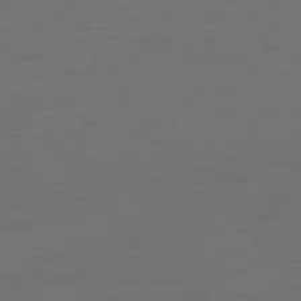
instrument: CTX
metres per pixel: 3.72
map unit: Ap
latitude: -79.5588
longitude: -65.6316
